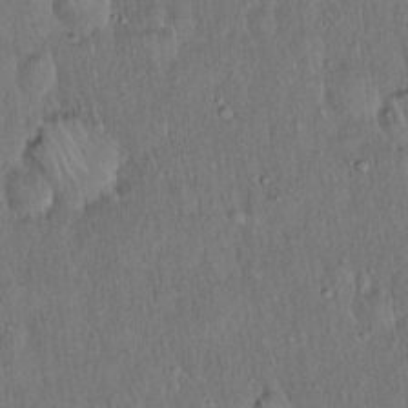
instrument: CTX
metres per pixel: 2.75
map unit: Hto
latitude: 15.6505
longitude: -59.4804
